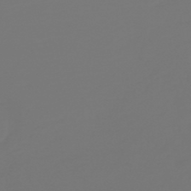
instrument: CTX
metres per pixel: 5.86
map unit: HNb
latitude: -46.7841
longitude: 54.8786
